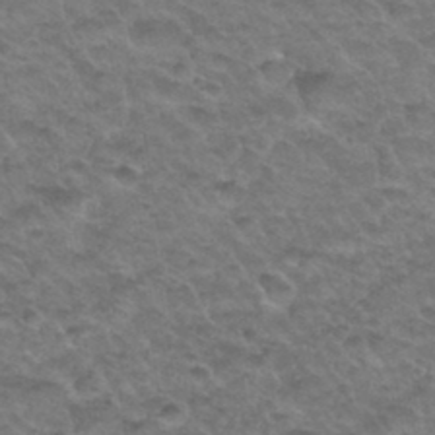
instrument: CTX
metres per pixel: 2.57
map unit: Hto
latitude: 34.6112
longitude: -49.1025
